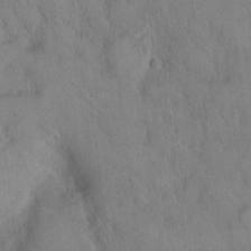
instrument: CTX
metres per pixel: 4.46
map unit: Hto
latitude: 14.6302
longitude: -60.2144
